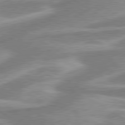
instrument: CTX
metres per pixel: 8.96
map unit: lApd
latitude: 80.1011
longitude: -177.9717
